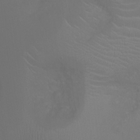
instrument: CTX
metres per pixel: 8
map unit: Ht
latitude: -1.5777
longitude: -19.1403
